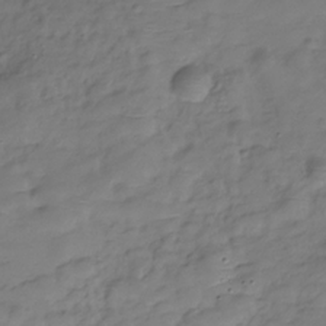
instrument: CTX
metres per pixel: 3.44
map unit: Hve
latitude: -29.6722
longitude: 90.6141
